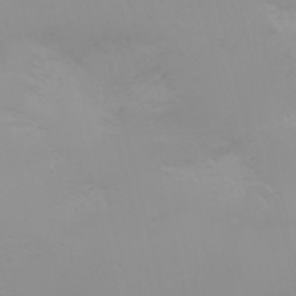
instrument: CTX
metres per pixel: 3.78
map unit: Nhu
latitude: -4.8408
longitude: -79.4616
